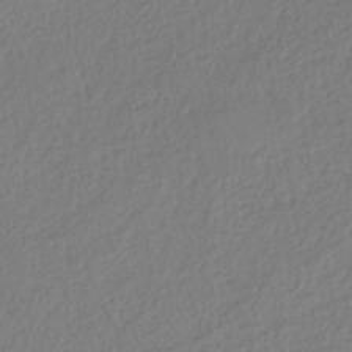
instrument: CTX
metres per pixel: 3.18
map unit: eHh
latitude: -45.2565
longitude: -28.4601
